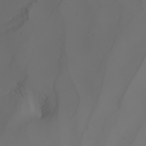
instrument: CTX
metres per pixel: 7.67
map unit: Nhu
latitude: -6.1605
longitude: -93.2348
